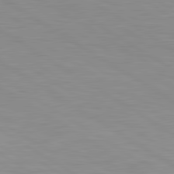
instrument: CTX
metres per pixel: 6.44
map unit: lApd
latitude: 81.1214
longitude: 160.8786
